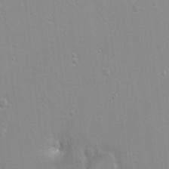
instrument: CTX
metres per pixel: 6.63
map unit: Nhu
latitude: 1.3670
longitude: -16.7246
